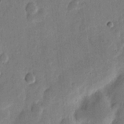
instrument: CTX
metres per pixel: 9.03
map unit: eHh
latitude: 7.0458
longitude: -71.2915
